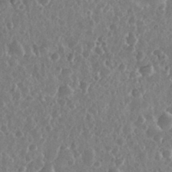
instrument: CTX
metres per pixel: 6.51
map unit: eHh
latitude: 34.4790
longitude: -57.8583
